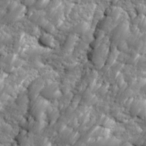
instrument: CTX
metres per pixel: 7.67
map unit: Ave
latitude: 16.4979
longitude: -134.7813
